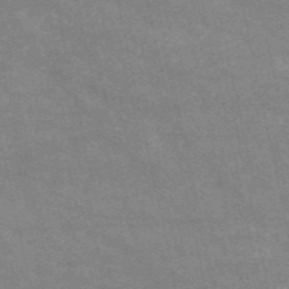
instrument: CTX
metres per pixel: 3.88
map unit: HNb
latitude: -52.9919
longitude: -39.9150
